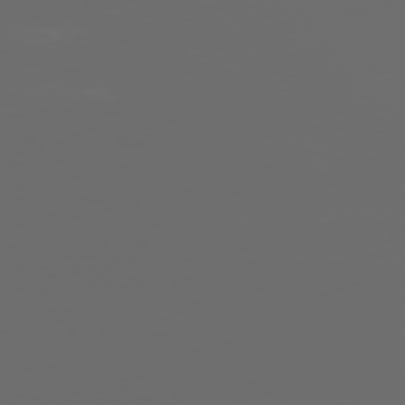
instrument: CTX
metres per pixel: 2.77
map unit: Ap
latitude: -76.5196
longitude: -74.2334
